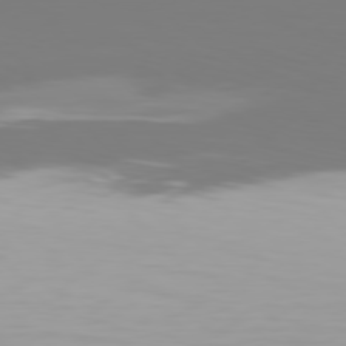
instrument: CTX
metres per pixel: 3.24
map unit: Hpe
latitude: 77.7638
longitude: -166.1766
